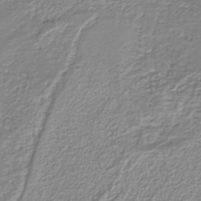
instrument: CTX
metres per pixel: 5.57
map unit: eAb
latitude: -38.4818
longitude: 51.5210
